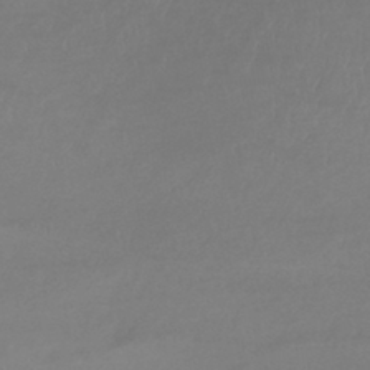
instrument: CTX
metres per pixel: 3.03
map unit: lHb
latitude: -42.9541
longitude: 73.3320
